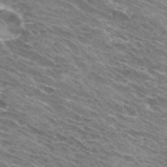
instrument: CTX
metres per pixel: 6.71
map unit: Hto
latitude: 31.9717
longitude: -43.9339
